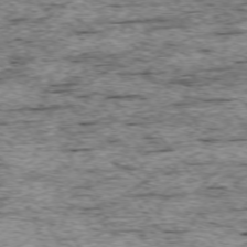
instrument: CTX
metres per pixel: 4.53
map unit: Ap
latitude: -74.9353
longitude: -87.1781
